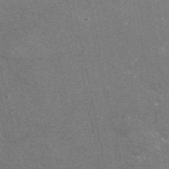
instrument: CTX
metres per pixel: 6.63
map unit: eAb
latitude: 46.4979
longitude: 115.8611
